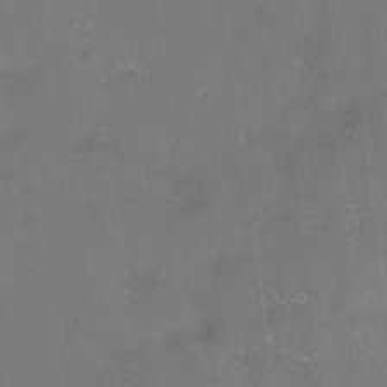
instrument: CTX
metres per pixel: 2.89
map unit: lHvf
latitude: -14.0094
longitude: -101.3860
